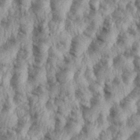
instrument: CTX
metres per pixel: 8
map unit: eHh
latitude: 35.8583
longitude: -137.5371
